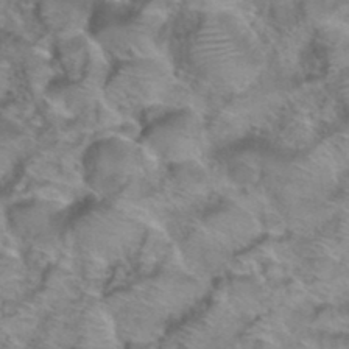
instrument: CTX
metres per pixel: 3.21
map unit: Hto
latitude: 38.3845
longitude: -45.4048
